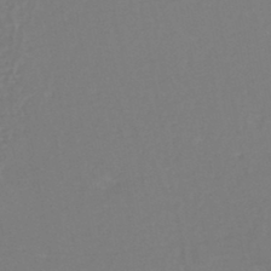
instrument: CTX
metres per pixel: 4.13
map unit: eHh
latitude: -45.4643
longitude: -29.1403
